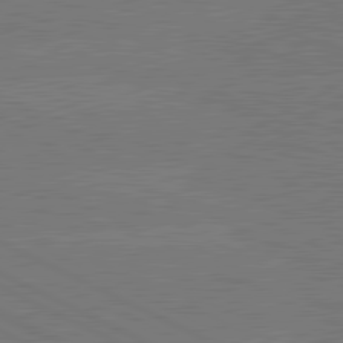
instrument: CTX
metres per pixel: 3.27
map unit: lApd
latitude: 81.1781
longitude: -127.8206
